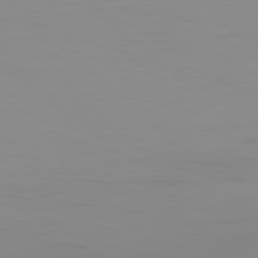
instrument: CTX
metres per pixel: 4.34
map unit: Ap
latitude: -79.0864
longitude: -69.3482
